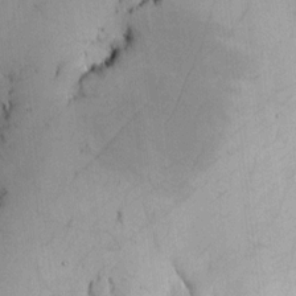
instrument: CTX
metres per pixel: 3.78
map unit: HNhu
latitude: 6.3467
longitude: 14.7275
